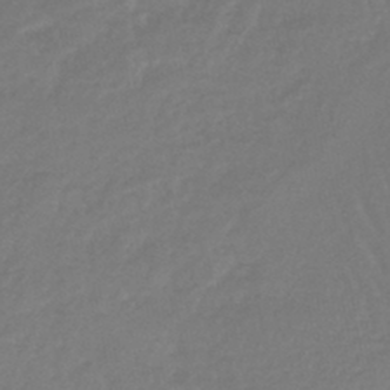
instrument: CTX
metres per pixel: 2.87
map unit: lHb
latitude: -44.5763
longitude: 77.9367
